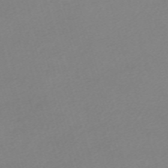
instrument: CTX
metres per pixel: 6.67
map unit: eHh
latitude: -61.5399
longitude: 52.7652
